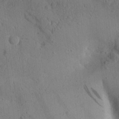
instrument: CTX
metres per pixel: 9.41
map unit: Aa
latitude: 25.0269
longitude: -143.4238
